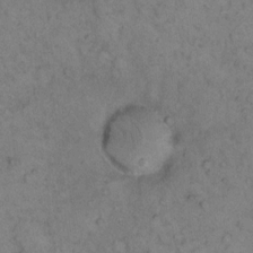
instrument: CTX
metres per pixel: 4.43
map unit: eHh
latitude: 15.8206
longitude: -63.7261
